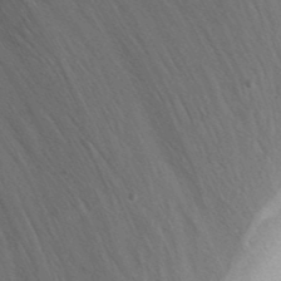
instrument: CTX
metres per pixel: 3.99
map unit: Nhu
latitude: -7.0864
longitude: -65.3482
